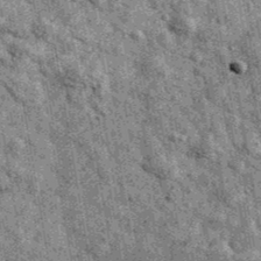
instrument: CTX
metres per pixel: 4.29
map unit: Ave
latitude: 40.5924
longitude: -106.8191
